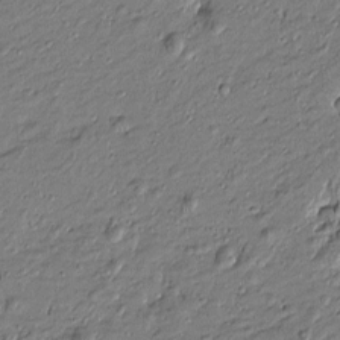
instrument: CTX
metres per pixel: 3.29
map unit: Htu
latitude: -7.0675
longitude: 177.2754
